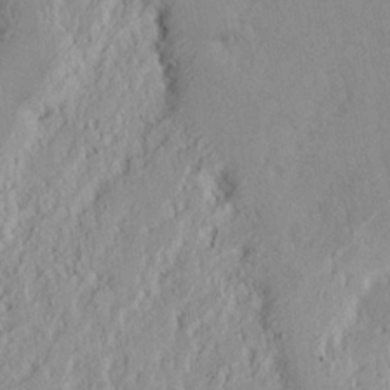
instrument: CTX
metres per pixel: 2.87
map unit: Nhu
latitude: 18.0255
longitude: -73.3860
